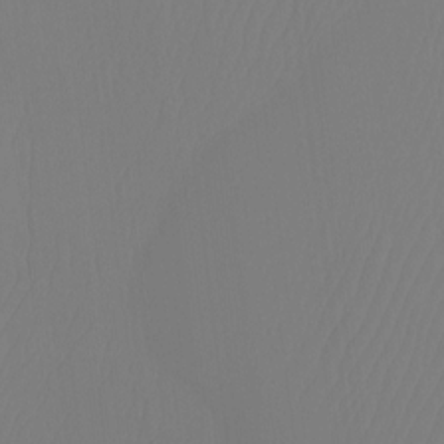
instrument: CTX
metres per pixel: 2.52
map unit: Htu
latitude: -12.8219
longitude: -47.8206
